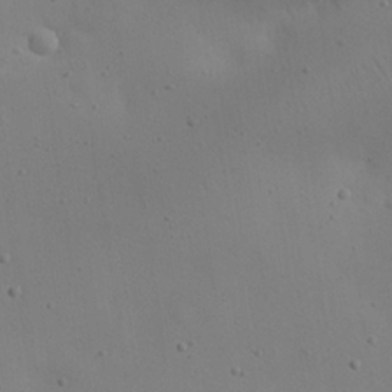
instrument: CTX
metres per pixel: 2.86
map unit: eHh
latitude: 25.2914
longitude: -71.0080
